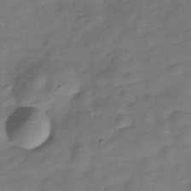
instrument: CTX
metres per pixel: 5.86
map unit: Hve
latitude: -30.0094
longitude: 92.5763
